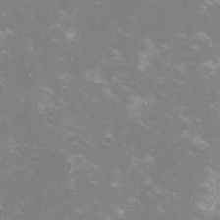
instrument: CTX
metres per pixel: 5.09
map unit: lHvf
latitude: -13.8045
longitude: -100.0822
